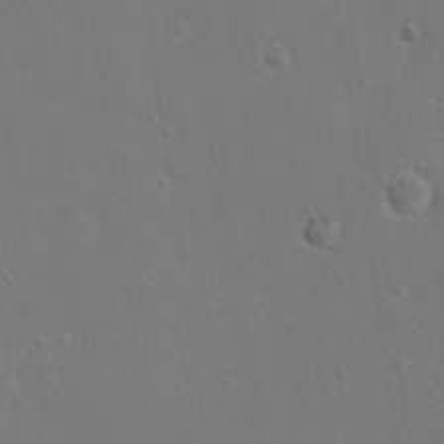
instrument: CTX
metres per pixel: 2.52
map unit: Nhu
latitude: 17.6694
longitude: -30.3468
